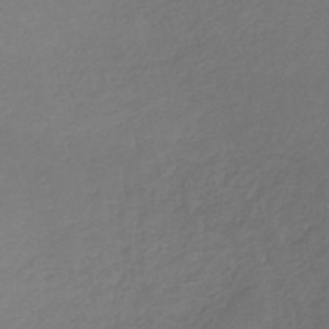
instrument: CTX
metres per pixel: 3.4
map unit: lHb
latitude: -43.1620
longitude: 68.9730
